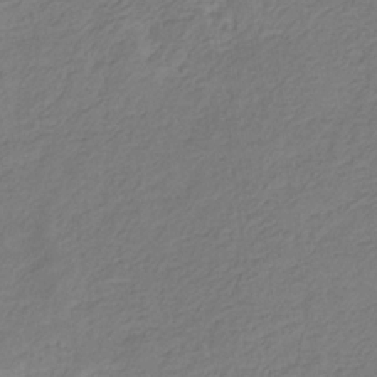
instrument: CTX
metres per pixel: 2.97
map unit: eHb
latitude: -30.0472
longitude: 66.8597
